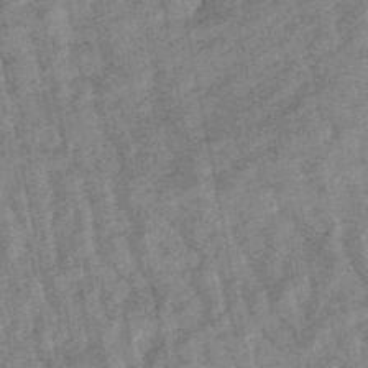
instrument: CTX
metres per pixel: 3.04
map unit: lHb
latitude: -48.1039
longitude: 81.0298
